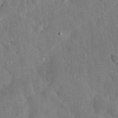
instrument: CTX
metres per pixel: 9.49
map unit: eHh
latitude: 31.5560
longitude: -77.6127
